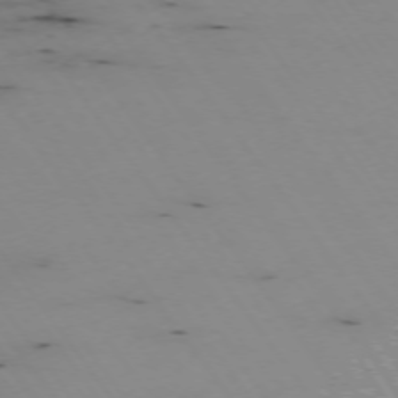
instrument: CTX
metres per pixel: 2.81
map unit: Hpe
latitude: -74.1039
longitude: 2.9919
